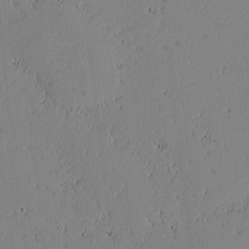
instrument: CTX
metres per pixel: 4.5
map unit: lAvf
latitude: -1.5966
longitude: -106.1011
